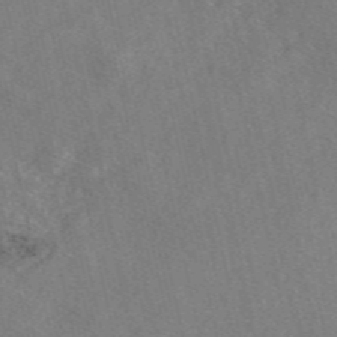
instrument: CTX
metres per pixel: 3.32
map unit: eAb
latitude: 48.8002
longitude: 112.3495
